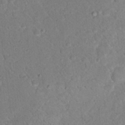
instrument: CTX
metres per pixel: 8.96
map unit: Hto
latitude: 18.1577
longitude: -34.1955
